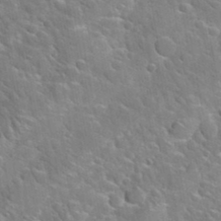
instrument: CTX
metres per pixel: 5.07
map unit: Hto
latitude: 35.2537
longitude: -49.0269
